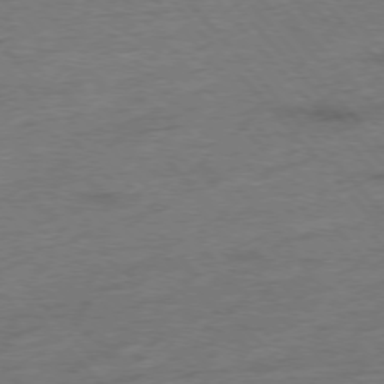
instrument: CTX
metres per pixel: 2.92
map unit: Hpe
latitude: -76.6896
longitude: -11.9717
